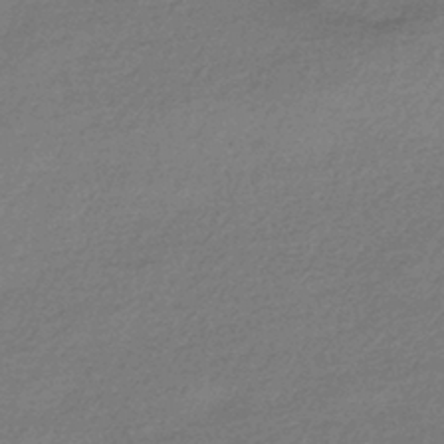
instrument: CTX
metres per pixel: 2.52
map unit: HNhu
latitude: -42.8974
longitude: 93.4643
